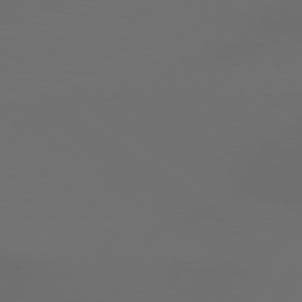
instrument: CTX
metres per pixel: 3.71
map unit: lApd
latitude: 79.4238
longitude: -175.5182
